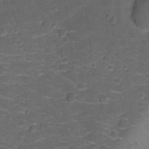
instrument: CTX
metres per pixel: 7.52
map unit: lHvf
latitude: 13.2159
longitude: 178.5196
